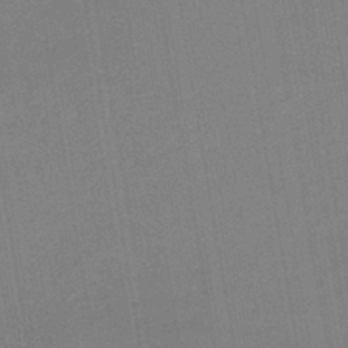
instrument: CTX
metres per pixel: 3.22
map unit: lHb
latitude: -41.9745
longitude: 68.4817
